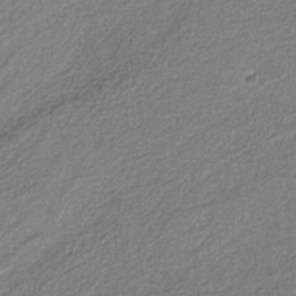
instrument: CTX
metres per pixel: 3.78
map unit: eAb
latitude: -39.0487
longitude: 51.4265
